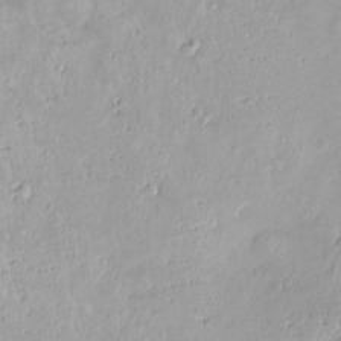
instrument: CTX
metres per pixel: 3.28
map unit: Nve
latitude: -8.1039
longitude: 174.5762
